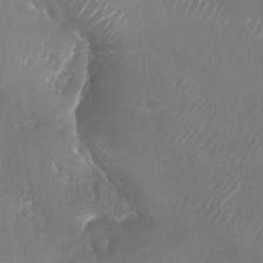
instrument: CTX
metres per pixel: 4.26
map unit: Nhu
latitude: -27.8233
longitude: -62.8569
